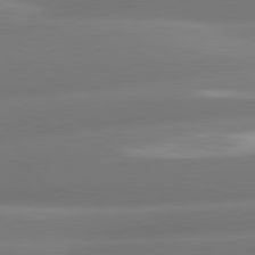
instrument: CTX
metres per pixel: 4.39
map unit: lApd
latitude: 80.8380
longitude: -161.2537
